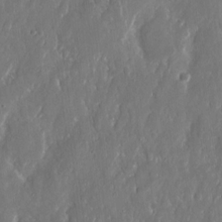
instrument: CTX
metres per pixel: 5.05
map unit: eHh
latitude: 13.1403
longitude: -72.2334
